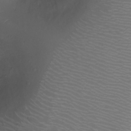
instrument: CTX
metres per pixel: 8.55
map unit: Ht
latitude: -2.8596
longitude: -18.4790
